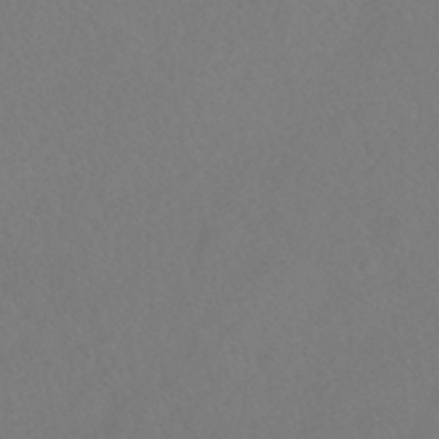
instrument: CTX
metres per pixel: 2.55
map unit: HNhu
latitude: -41.3887
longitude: 97.4077
